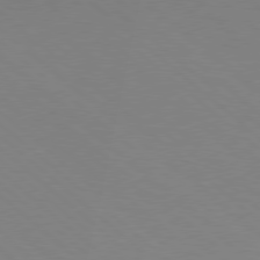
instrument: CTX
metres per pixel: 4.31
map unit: Hpe
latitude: 78.1389
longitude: -176.6301
